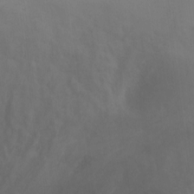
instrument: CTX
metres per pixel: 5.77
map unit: Ht
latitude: -1.2187
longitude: -35.1781
